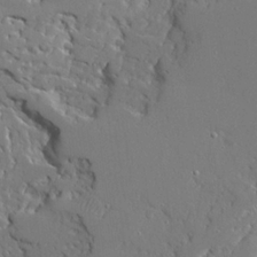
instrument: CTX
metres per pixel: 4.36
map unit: Ave
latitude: 23.1970
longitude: -129.4426
